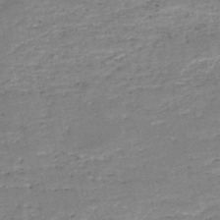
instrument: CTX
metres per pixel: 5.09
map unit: HNb
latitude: -50.3873
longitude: -41.0647
